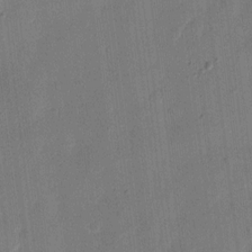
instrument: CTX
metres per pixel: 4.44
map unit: eHh
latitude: 12.3845
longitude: -68.7435
